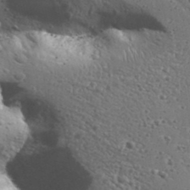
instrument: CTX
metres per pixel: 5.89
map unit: Aa
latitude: 32.6113
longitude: -134.1577
